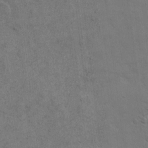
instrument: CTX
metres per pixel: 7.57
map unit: eHh
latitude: 19.2915
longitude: -63.3482
